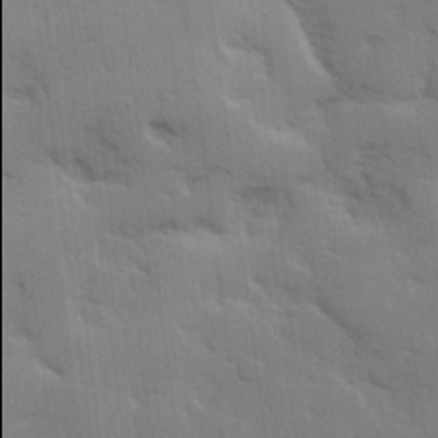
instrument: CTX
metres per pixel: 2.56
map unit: lHvf
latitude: 23.8016
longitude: 142.0094
